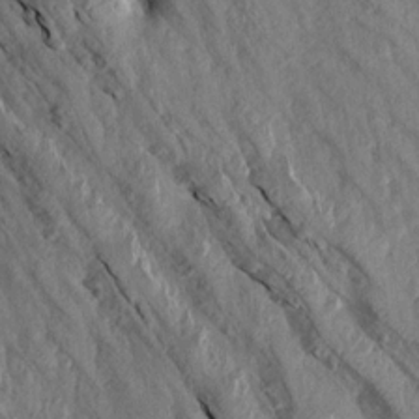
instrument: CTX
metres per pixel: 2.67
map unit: Aa
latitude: 15.5749
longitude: -145.1781
